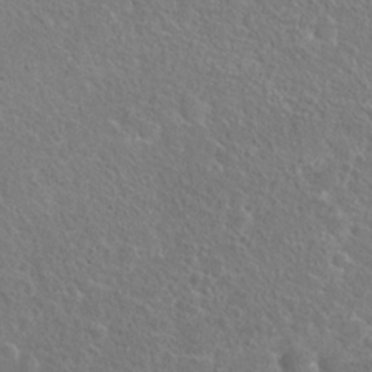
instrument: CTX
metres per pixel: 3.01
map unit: Hto
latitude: 23.6316
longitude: -48.8569
